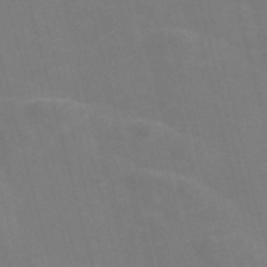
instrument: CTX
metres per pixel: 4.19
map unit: Nve
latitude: -57.8233
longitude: 54.9920
